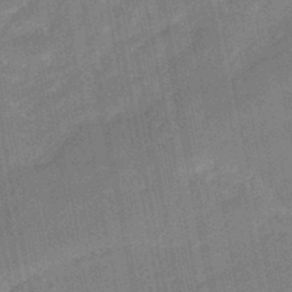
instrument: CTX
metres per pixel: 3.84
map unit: eHb
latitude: -47.2376
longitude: 86.5196
